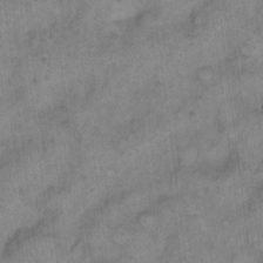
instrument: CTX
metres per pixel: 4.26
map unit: eHh
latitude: 13.7261
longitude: -65.1403
